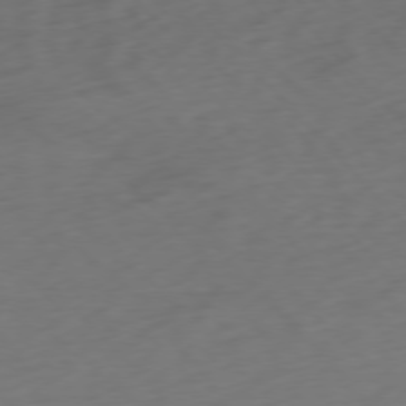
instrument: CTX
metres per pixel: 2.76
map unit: Ap
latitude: -76.8975
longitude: -79.2159
